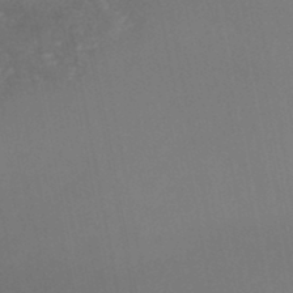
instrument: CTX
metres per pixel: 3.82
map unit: HNhu
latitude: -46.4062
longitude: 97.1242
